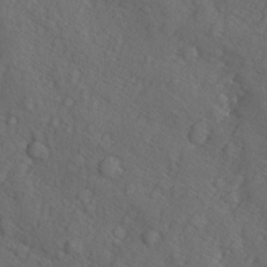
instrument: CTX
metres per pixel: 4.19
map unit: Ave
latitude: -9.5588
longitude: -119.1214
